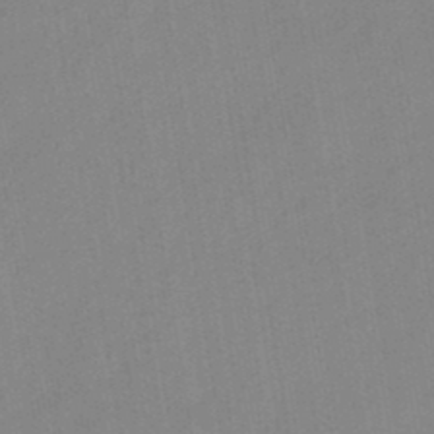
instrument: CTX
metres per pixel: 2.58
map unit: lHb
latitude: -45.4077
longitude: 72.7463
